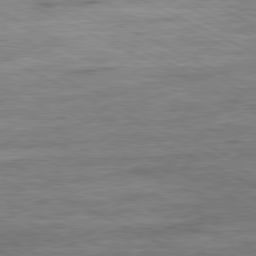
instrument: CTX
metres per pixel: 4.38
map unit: Ap
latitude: -81.1242
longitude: -76.1766
